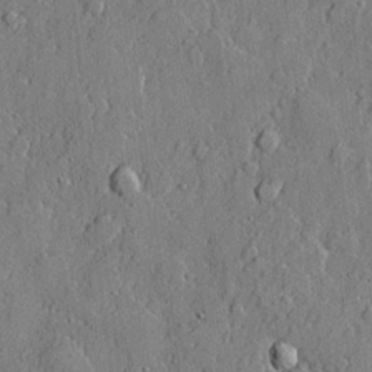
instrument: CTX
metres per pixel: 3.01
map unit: lHvf
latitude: 21.3482
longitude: 144.0661
